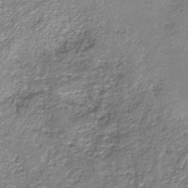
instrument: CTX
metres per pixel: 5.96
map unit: eAb
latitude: -38.0661
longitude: 51.4643
